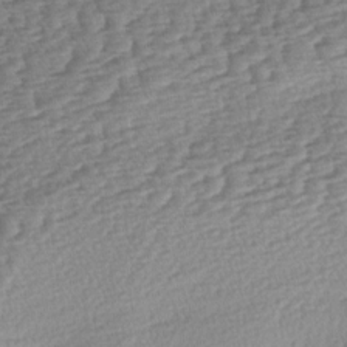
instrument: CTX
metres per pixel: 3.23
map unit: lAa
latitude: -3.1809
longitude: -127.7450
